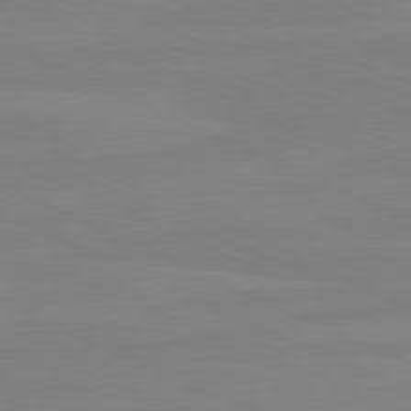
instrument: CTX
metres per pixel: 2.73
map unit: lApd
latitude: 81.3104
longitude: -178.5357
